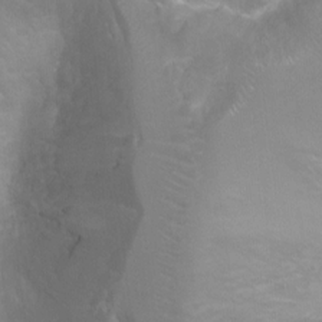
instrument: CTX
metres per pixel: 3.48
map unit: Ht
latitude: -4.9730
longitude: -28.5923
